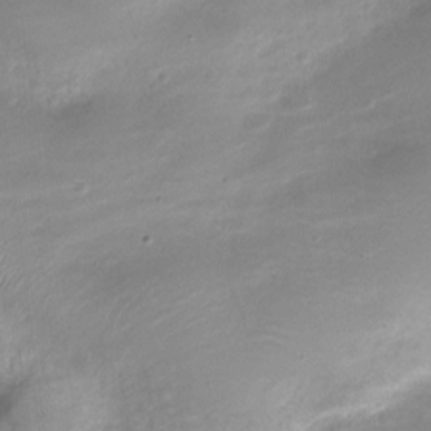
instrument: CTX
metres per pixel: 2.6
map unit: Nve
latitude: -20.8786
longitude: 104.6707
